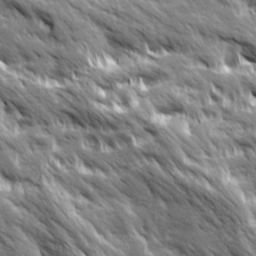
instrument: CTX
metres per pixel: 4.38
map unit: Ave
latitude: 19.6316
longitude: -134.6868
